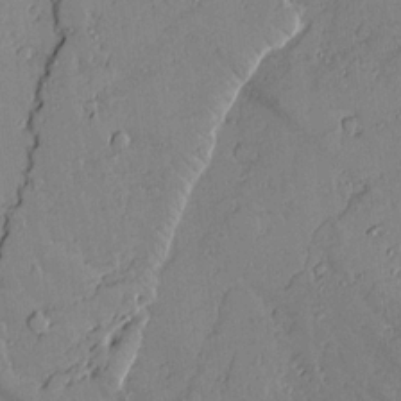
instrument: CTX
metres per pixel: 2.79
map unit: lAvf
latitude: 16.0633
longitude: -127.5560
